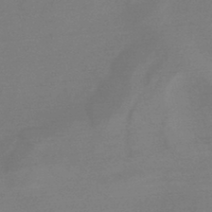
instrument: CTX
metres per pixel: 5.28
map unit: HNhu
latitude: -46.0850
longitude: 91.8801
